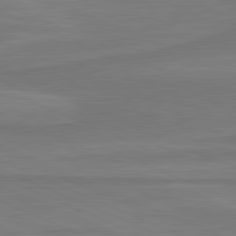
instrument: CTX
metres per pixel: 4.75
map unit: lApd
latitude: 81.5749
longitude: 168.9919
